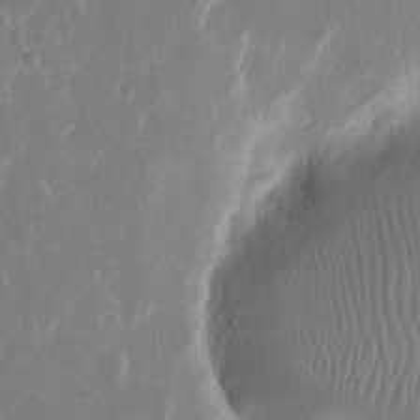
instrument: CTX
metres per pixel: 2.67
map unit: eHh
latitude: 12.8380
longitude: -71.8016
